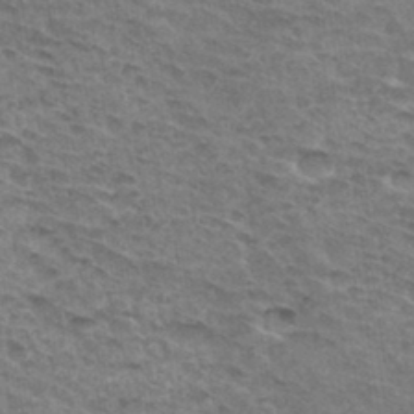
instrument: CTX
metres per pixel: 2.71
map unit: Hto
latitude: 32.7246
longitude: -46.8947
